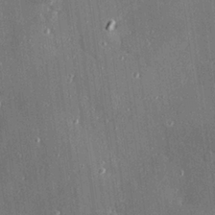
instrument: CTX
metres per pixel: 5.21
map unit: Hve
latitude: 27.0270
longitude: -90.1578
